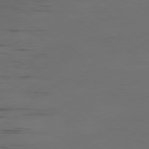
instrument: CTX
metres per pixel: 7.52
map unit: Ap
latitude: -79.8989
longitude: -61.8205
